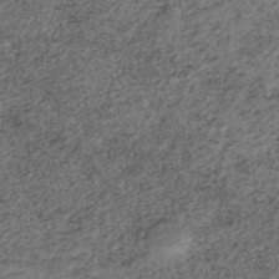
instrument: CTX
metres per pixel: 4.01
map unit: ANa
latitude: -42.5762
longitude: 109.1998
